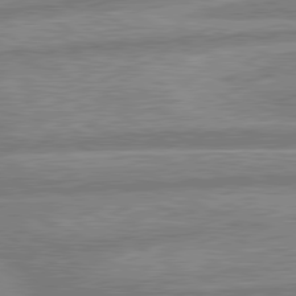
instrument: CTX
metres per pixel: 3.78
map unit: lApd
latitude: 80.1767
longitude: -165.0836
